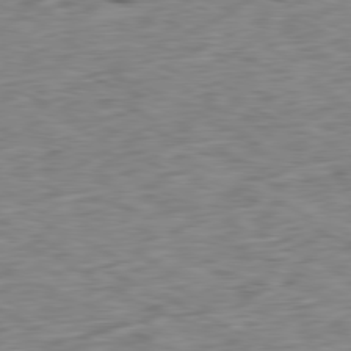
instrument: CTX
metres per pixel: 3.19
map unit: Ap
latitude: -80.9164
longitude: -72.0255
